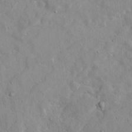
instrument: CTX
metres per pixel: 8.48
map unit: Ave
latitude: 22.1011
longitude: -131.0648
